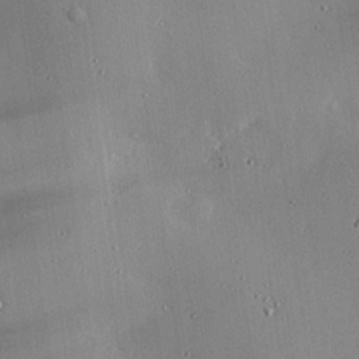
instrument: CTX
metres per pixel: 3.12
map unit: eHh
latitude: 23.9528
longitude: -90.6679
